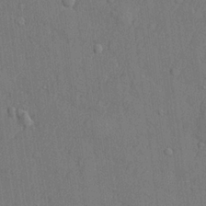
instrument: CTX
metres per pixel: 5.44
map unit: lHvf
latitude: 23.4804
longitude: 142.1983
